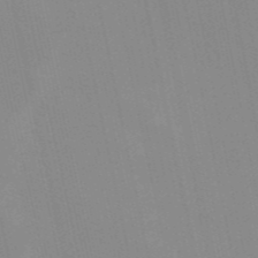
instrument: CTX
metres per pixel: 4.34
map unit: Hve
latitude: 30.6680
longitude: 150.1039
